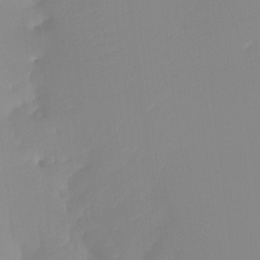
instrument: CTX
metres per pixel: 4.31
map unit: Htu
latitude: -13.4643
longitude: -49.8772
